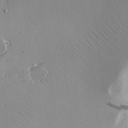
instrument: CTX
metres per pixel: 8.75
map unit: lAvf
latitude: 16.1200
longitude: -126.6302
